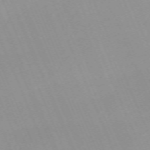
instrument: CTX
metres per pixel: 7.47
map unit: Nhu
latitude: -67.8422
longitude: 39.0109
